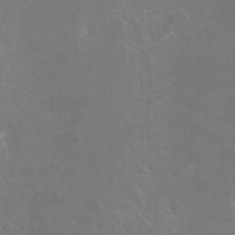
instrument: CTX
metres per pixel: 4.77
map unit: Hto
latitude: -4.3117
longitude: -35.2726
